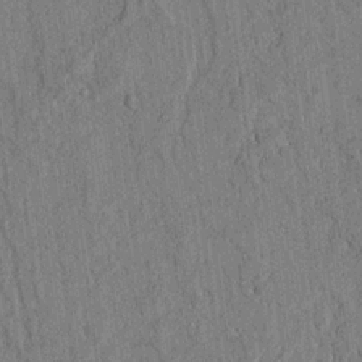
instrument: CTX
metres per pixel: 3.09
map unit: lAvf
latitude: 5.4426
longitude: 169.5399
